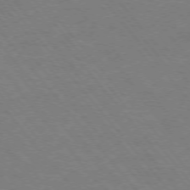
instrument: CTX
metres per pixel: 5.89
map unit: Hpe
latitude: -76.1039
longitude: -13.6127
